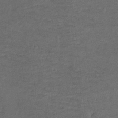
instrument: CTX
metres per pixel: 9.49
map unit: Hto
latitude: -7.5588
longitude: -36.0444
